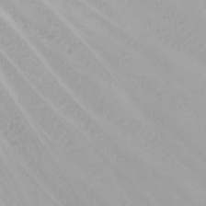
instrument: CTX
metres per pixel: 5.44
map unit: Nhu
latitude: -4.9541
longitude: -86.9325
